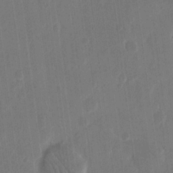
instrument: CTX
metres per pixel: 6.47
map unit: eHh
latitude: 14.9514
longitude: -69.6127
